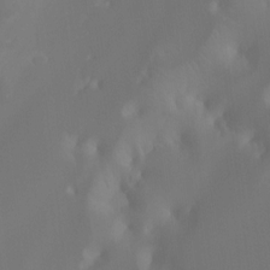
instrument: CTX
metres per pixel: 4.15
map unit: Hto
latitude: -6.6896
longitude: -48.6490
